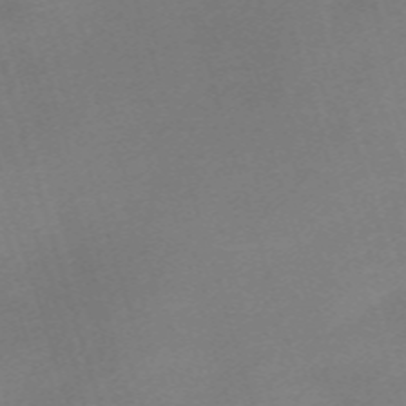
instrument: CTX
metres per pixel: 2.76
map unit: eHh
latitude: -61.5210
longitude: 49.5966
